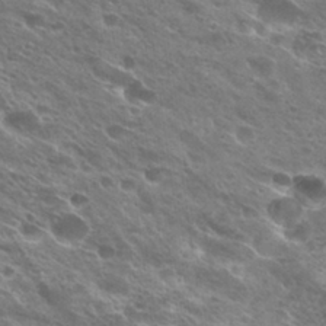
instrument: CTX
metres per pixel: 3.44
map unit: Hto
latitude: 28.6490
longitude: -43.5560
